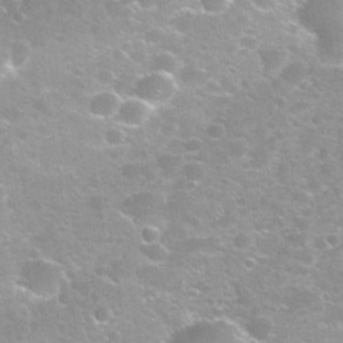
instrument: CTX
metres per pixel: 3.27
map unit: Nhu
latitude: 27.7450
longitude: -61.4804
